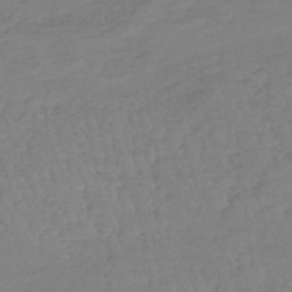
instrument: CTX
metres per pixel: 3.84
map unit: lHb
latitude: -40.4440
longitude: 67.9745
